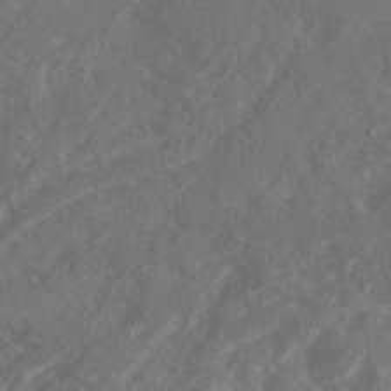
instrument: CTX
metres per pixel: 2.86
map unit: Ave
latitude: 20.6113
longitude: -130.3468
